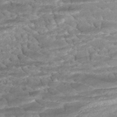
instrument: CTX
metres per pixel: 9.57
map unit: ANa
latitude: -43.1242
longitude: 107.7856
